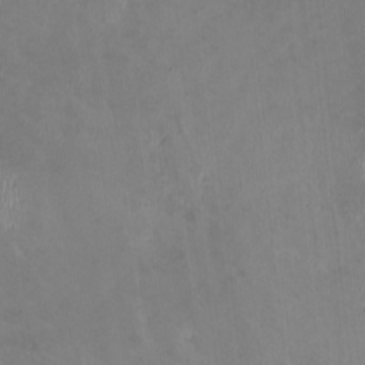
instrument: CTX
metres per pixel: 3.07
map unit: HNhu
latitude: -0.8975
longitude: -3.4804
